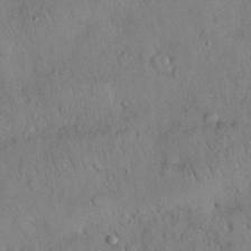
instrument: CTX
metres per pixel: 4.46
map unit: Nhu
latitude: 27.9717
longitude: -69.2537
